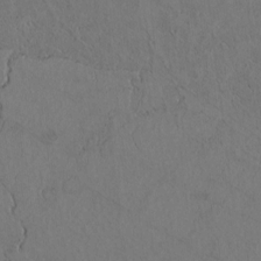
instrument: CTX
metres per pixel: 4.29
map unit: Htu
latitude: 2.5168
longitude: 148.4818
